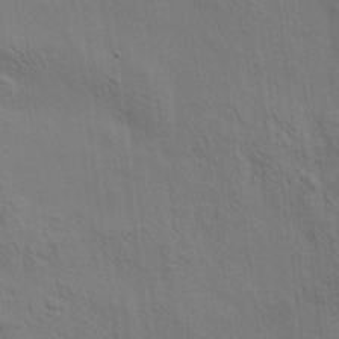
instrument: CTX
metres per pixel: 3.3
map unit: Aa
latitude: 21.7450
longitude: -140.4601
